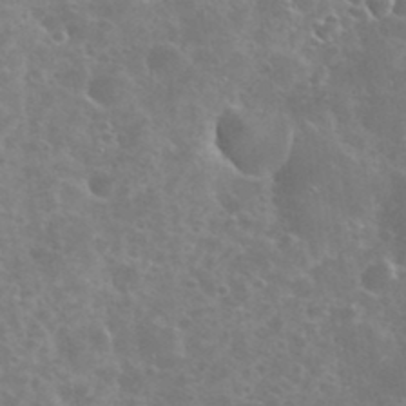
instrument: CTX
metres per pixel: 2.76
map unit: eHh
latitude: 35.8016
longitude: -60.1389
